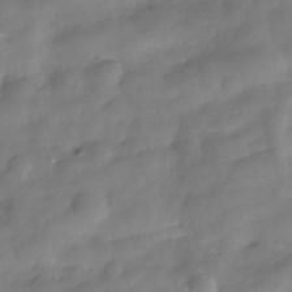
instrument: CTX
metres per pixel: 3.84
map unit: Hve
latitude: -31.3509
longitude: 92.8786
